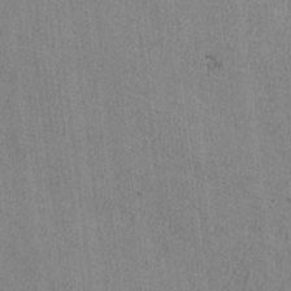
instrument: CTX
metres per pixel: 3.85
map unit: lAvf
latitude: -6.4251
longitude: -114.2900
